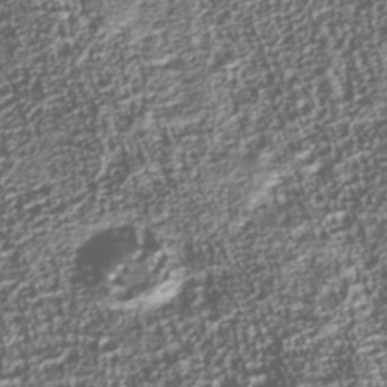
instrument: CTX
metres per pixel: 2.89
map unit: Nhu
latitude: -39.5966
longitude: -83.1781
